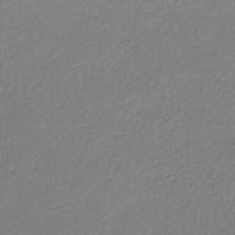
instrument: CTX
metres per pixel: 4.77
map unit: HNhu
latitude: -40.9164
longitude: 94.5573
